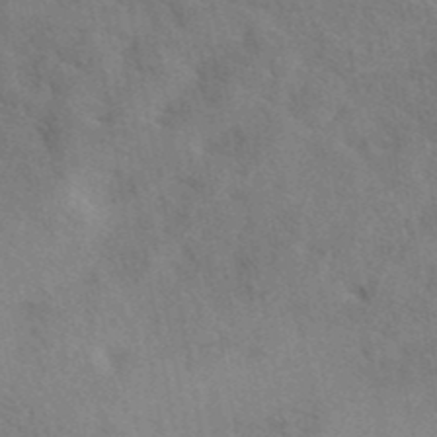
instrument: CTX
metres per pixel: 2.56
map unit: eAb
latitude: 40.6868
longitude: 108.0283
